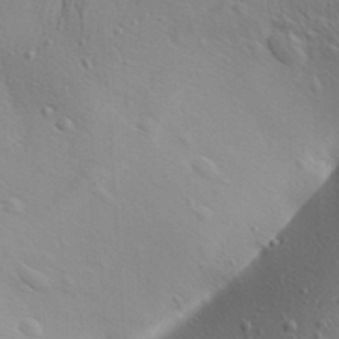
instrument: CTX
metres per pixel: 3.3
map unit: Aa
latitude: 29.6883
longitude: -139.2159
